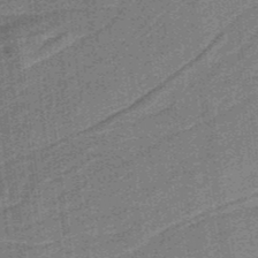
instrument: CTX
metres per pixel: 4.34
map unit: lHb
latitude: -37.6532
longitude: 57.5966
